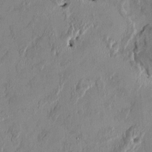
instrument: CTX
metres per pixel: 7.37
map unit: HNhu
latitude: 0.6679
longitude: -5.5371
